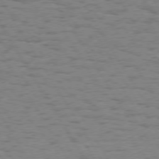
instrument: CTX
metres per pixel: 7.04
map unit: Hpe
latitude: 73.8962
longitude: -135.9906
